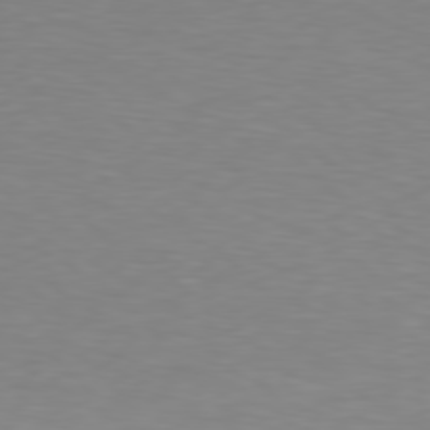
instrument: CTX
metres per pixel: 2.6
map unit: Hpe
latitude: 78.4412
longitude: -166.8947
